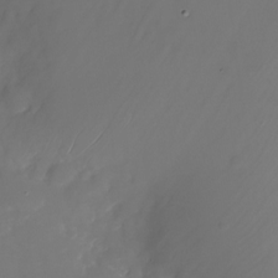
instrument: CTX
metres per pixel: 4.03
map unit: Nhu
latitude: -25.5588
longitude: -71.5182
